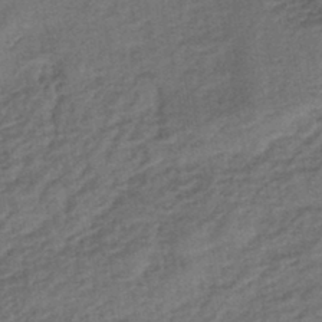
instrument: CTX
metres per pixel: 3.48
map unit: eHb
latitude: -43.2564
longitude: 84.1416
